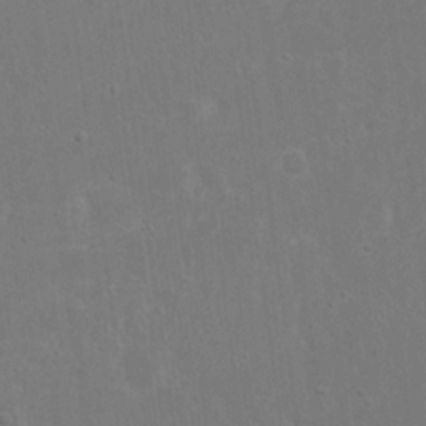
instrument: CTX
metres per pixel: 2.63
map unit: eHh
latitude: 16.6868
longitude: -72.5168
